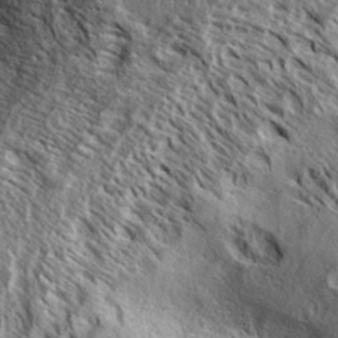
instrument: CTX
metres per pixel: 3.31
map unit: Aa
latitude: 33.7261
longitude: -137.4238
